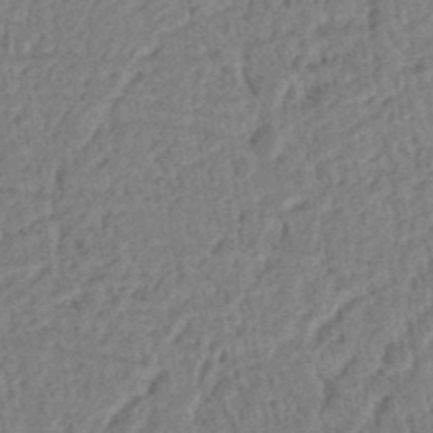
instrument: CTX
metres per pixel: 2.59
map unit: Ht
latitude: 12.9514
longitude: -74.9703
